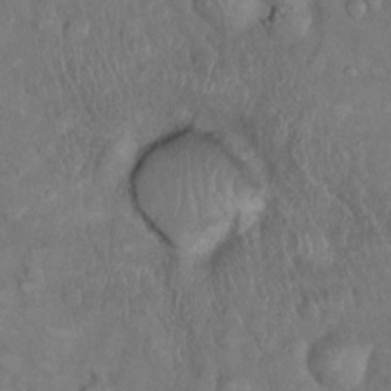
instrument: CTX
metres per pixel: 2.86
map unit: eHh
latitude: 22.3845
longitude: -60.4034
